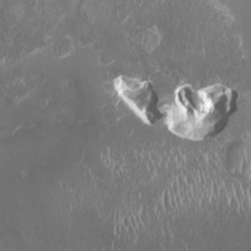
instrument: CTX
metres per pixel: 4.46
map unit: HNhu
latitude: 1.7260
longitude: 6.5762
